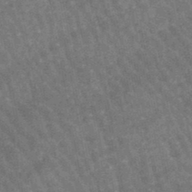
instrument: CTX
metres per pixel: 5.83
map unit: lHb
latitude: -46.7085
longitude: 76.5952
